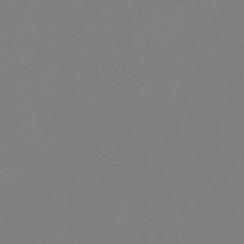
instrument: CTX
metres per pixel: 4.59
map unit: Nve
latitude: -56.7085
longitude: 62.1039
